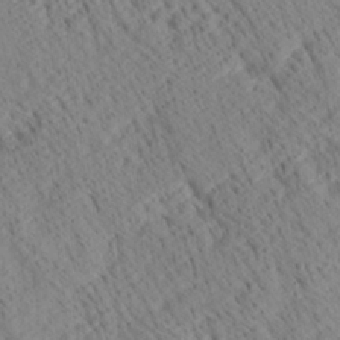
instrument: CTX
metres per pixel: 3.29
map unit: Ave
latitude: 21.0270
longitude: -140.2711
